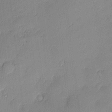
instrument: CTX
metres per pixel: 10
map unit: Nhu
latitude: 2.7246
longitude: -75.5371
